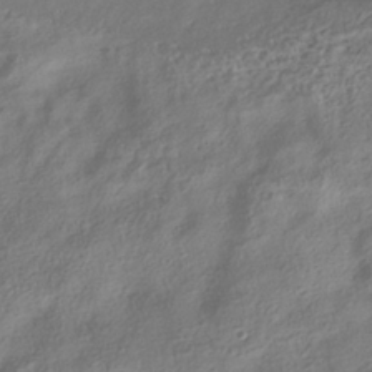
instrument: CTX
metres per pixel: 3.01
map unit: HNhu
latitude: -39.9178
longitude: 103.1053
